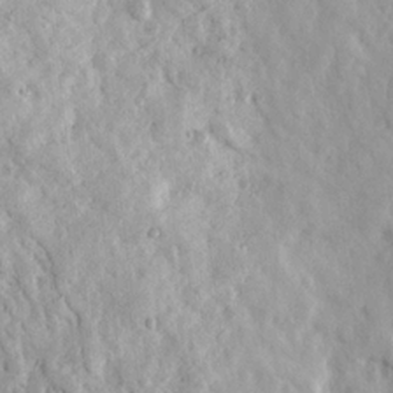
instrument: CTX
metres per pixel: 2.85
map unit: Ave
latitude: 22.8380
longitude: -132.3656
